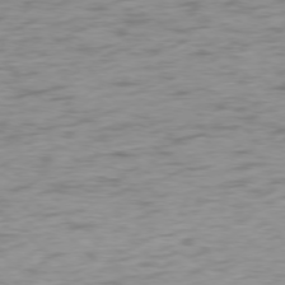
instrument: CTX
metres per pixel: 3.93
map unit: Ap
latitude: -77.2376
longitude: -79.3104
